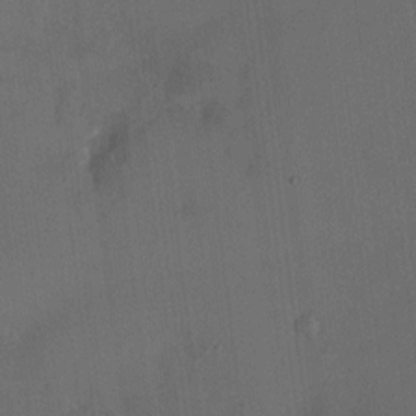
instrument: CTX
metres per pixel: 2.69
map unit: HNhu
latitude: 6.9136
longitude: 3.5021
